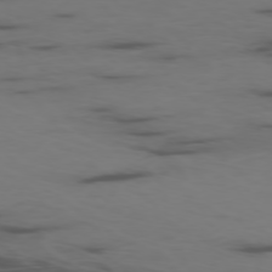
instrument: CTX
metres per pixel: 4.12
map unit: Ap
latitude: -76.9353
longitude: -66.3278
